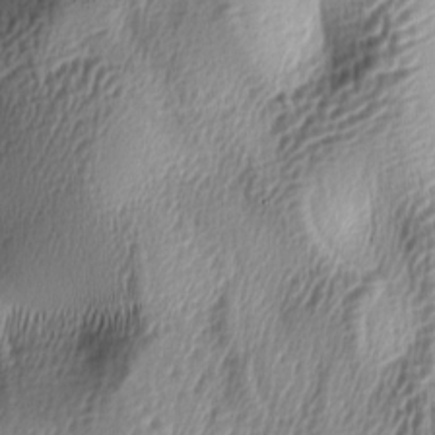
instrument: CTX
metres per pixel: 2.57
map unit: lAa
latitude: -5.4643
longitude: -122.9892
